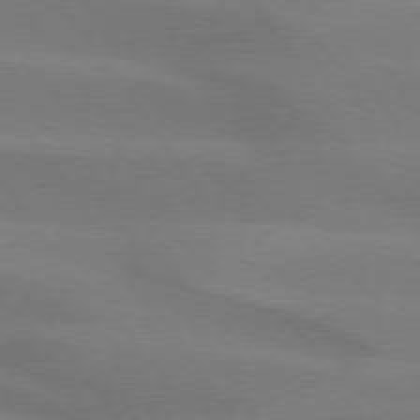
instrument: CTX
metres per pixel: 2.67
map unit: lApd
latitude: 74.3278
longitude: -63.3482
